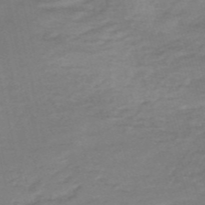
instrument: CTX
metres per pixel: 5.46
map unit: HNb
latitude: -54.8030
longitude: -43.2348
